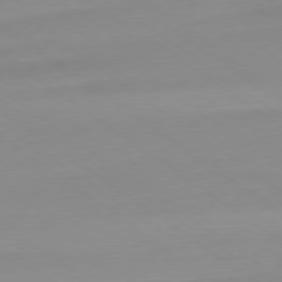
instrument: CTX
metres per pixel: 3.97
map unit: Ap
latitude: -79.2754
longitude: -55.5560
